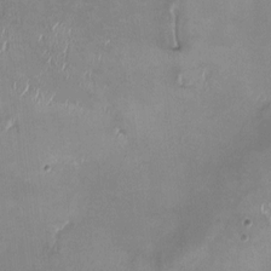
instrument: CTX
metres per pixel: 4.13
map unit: HNhu
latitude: -0.5196
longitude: -4.5735
